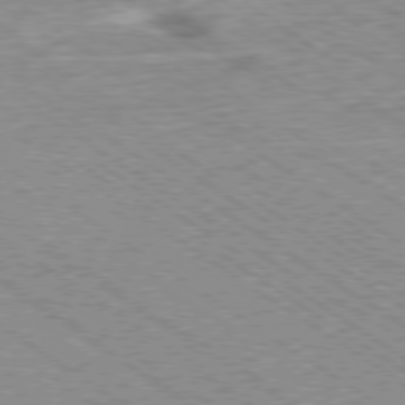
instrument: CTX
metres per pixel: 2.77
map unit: Ap
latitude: -78.9730
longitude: -79.3860
